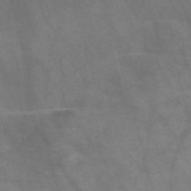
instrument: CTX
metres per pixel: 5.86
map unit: Nve
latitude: -58.1038
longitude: 63.9367
